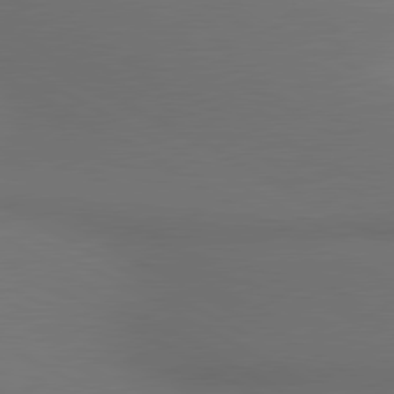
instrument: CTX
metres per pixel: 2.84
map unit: lApd
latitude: 80.6301
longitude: 140.5763
